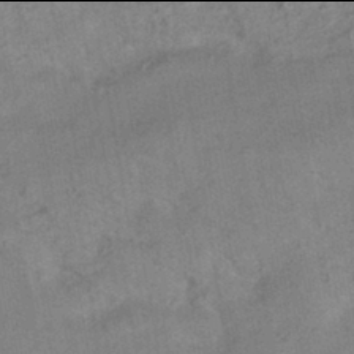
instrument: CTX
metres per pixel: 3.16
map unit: HNhu
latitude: -42.0094
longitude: 91.8234
